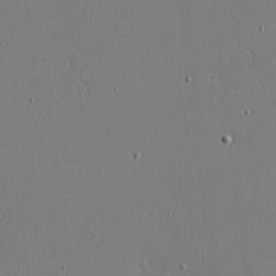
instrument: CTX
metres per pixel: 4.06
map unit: eHh
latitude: -4.2172
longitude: -80.7057
